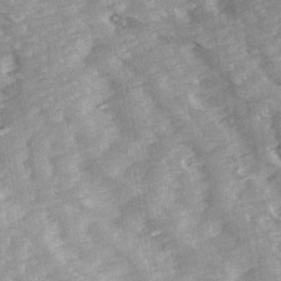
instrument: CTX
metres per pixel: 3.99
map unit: Ave
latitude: 14.0255
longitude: -104.0633
